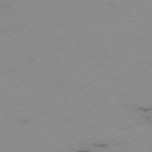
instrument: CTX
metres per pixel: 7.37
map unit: Hpe
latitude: -76.0094
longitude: -19.1592
